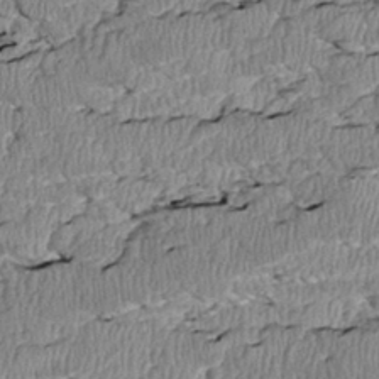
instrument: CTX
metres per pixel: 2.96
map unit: Htu
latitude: 3.3481
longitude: 150.0472
